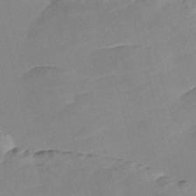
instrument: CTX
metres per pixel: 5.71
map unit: Nve
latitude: -58.0660
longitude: 58.0660
